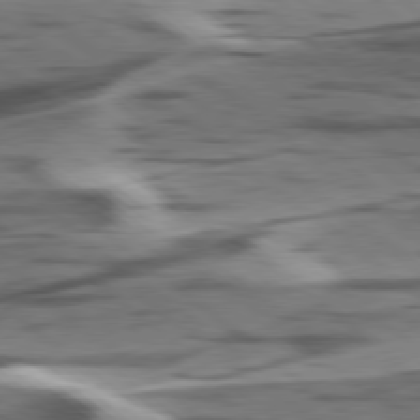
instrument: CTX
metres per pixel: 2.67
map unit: lApd
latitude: 78.5168
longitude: -50.4601
